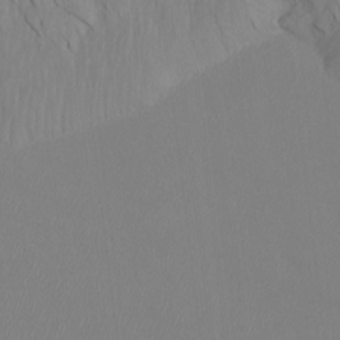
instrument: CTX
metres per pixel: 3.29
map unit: Htu
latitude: -7.0486
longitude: -67.8772
